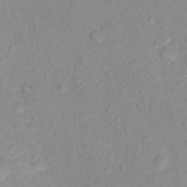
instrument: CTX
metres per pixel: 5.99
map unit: Hto
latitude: 16.0822
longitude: -31.6316
